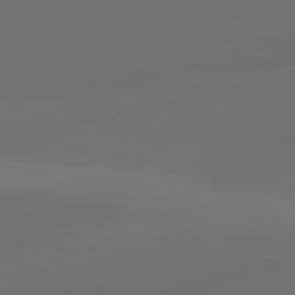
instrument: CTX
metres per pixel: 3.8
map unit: lApd
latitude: 80.4979
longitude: -85.5938
